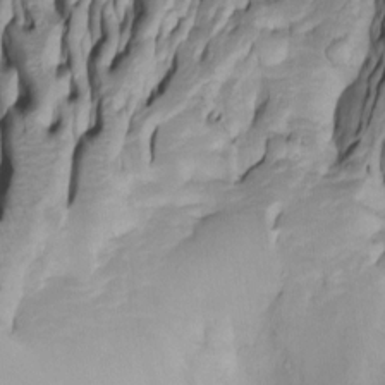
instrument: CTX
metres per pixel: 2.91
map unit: Htu
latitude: -5.6533
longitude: 151.8989
